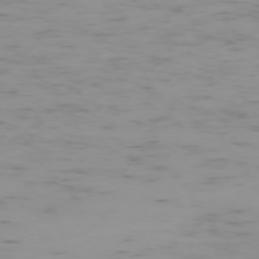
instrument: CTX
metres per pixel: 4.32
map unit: Ap
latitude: -74.1606
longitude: -80.4601
